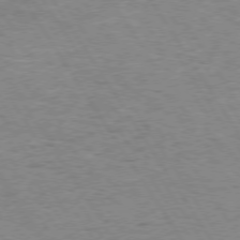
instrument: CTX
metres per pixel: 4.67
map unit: Hpe
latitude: 73.5749
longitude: -143.6505
